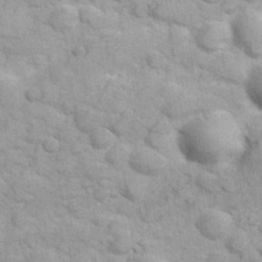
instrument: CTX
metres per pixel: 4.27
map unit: Hve
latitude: 32.0822
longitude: 151.4265
